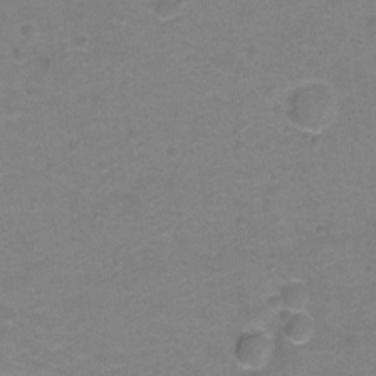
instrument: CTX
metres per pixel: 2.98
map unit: Hto
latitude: -0.7653
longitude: -34.3845
